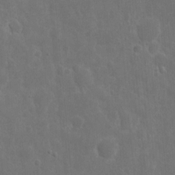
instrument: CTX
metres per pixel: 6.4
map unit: eHh
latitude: 10.8947
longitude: -72.9136
